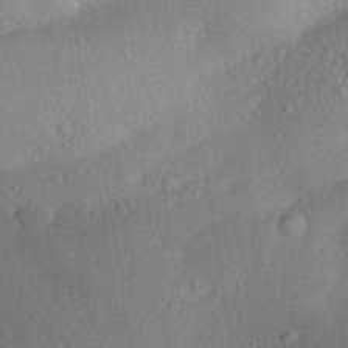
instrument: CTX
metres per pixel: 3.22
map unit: Aa
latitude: 29.8016
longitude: -144.4034
